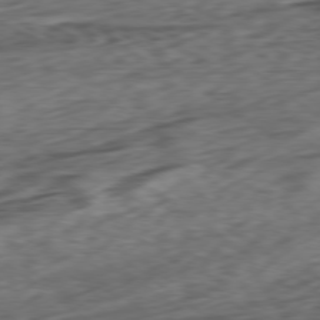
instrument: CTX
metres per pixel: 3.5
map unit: Ap
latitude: -79.0297
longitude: -77.5371
